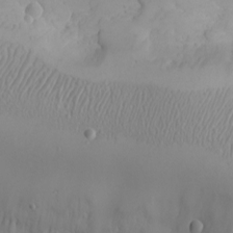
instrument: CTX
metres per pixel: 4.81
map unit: Nhu
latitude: -5.1809
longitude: -80.6490
